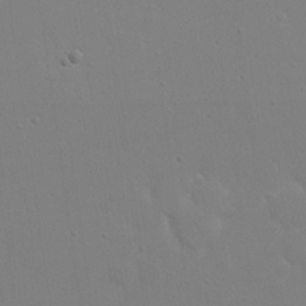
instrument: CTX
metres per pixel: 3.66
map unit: eHh
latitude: 20.1578
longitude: -72.1200
